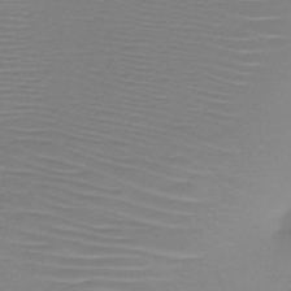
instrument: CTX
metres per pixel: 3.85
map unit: HNb
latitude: -46.3306
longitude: -41.9528
